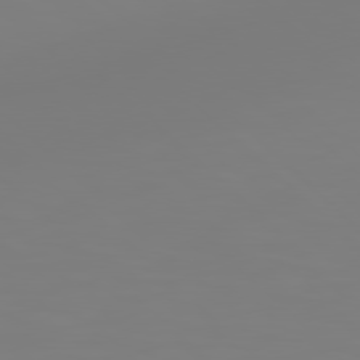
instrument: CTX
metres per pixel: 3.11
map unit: Hpe
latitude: 78.3468
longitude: 179.1809
